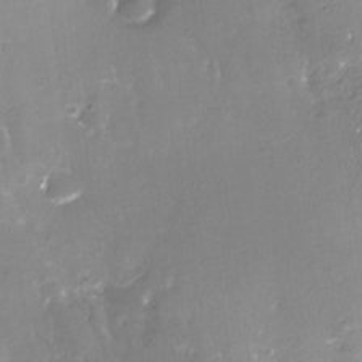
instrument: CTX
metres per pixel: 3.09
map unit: Nhe
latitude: -27.7099
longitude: -109.7260
